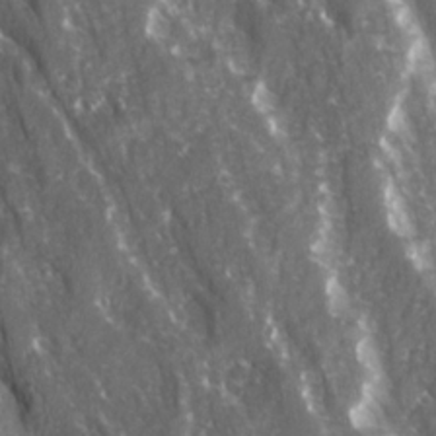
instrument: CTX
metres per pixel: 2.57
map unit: Ave
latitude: 15.1026
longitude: -132.4034
